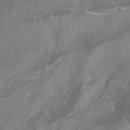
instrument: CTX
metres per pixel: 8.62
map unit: ANa
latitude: -38.4629
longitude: 97.2565
